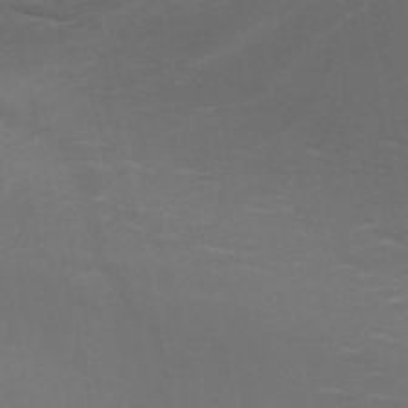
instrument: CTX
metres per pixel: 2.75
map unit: HNb
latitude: -51.1998
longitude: -43.2537
